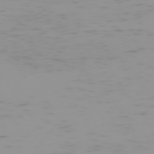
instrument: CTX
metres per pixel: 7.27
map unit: Hpe
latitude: -74.2362
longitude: 7.5021
